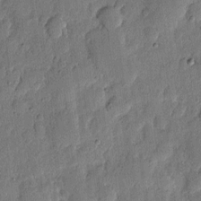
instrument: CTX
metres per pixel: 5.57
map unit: eHh
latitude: 5.9339
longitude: -71.0836
